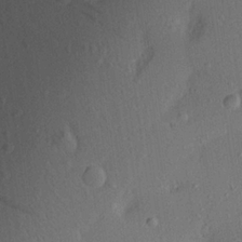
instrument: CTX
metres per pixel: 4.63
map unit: Aa
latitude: 20.5924
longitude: -141.2348
